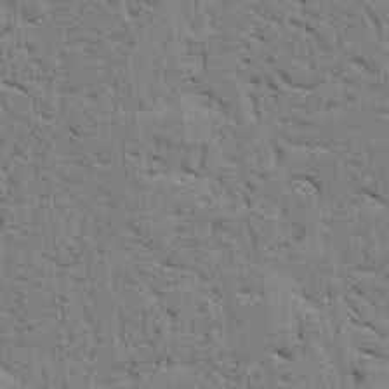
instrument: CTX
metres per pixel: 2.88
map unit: Ave
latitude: 24.2900
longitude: -130.5357
